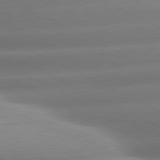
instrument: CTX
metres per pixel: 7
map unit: lApd
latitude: 80.6301
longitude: -159.8206
